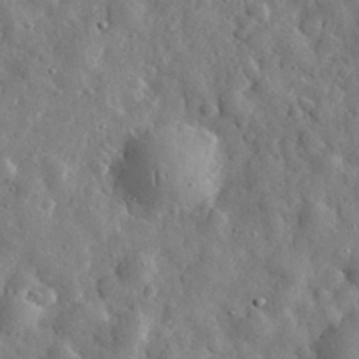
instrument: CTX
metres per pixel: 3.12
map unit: eHh
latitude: 31.5938
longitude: -73.7828
